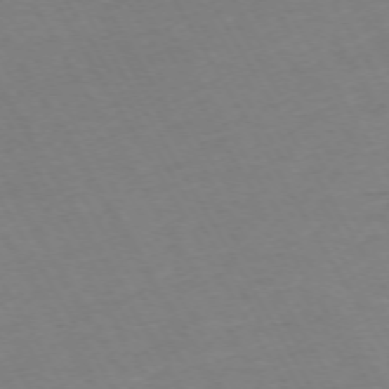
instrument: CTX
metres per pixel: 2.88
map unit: Hpe
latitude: -72.8597
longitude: 9.0864
